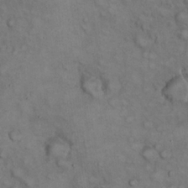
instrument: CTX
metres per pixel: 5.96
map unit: eHh
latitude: 22.5924
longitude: -60.0633
